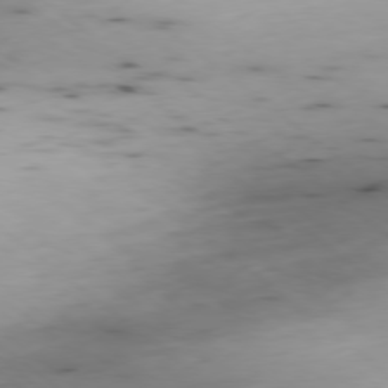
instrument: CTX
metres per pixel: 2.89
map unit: Ap
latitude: -78.8975
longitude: -59.5182
